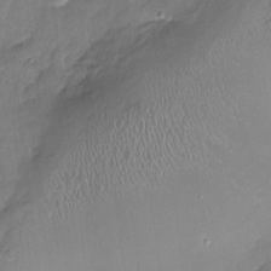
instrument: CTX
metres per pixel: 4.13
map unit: Nhu
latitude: -17.5022
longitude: -57.4048
